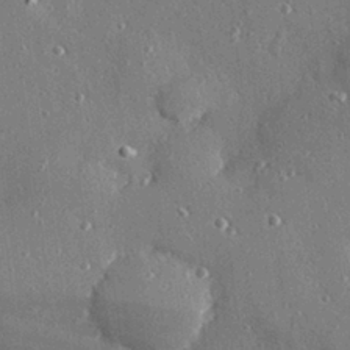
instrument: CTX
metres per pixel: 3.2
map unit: Hve
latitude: 27.8395
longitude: -90.3467
